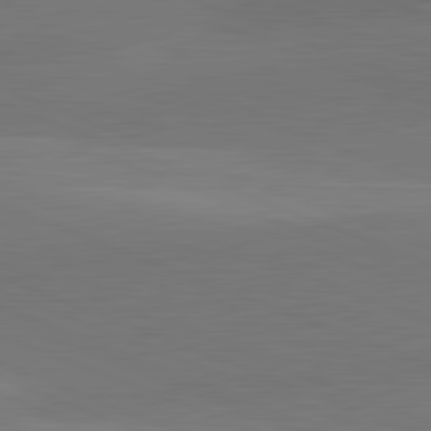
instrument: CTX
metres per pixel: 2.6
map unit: lApd
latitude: 82.1577
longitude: 137.5210
